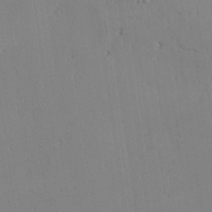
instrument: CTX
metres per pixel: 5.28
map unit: Aa
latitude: 25.4237
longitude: -137.3104
